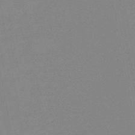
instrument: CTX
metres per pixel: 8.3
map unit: eHb
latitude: -44.6896
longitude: 88.2928
